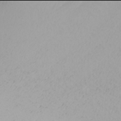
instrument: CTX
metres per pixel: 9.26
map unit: Nhu
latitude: -6.0094
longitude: -89.5183
